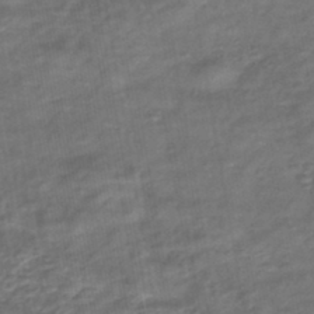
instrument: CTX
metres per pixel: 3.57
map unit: eHb
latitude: -43.8233
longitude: 81.9178
